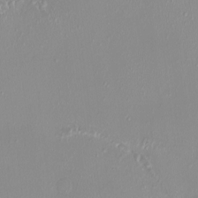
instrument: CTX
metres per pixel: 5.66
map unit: HNhu
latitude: 3.8394
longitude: 7.4832
